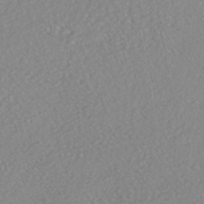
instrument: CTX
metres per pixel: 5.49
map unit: HNhu
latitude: -46.8975
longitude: 104.6518
